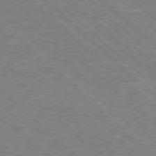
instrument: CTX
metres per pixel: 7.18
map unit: Hpe
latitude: 78.2523
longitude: -127.4804
